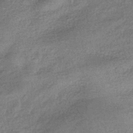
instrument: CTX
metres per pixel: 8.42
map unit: eHb
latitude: -39.6911
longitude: 81.1998
